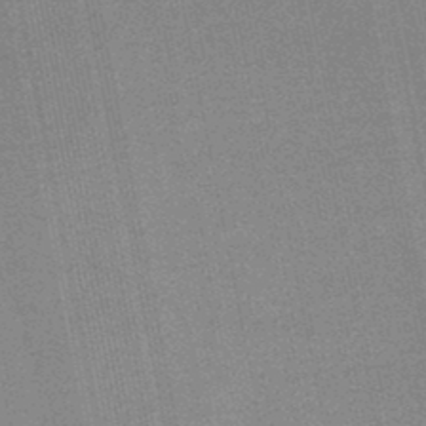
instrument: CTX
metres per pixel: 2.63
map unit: lHb
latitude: -48.1606
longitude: 68.8785
